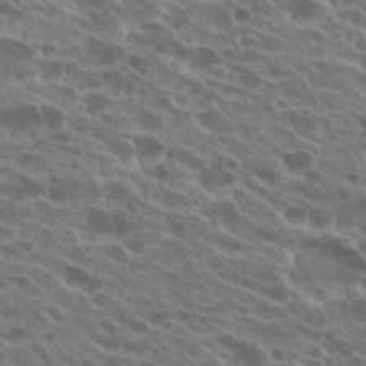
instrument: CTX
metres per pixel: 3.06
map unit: Hto
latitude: 24.3656
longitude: -40.2900
